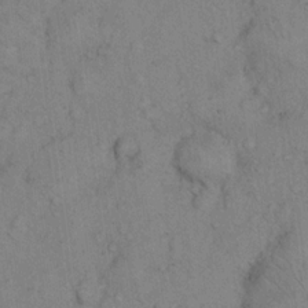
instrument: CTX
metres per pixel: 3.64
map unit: eHh
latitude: 16.6302
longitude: -63.2348
